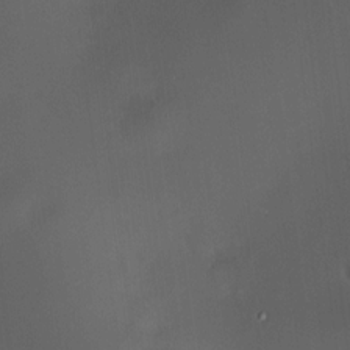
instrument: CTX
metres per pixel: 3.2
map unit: HNhu
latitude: 8.5735
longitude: 9.8800
